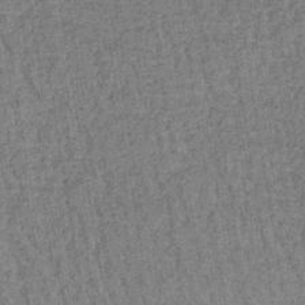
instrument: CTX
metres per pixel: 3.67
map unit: lHb
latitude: -39.4832
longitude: 60.4629
